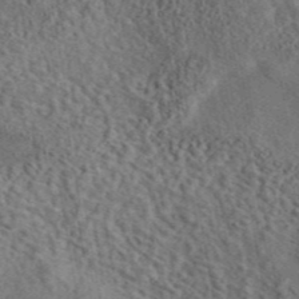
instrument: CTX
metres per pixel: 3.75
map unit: eAb
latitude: 43.7639
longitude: 115.7477
